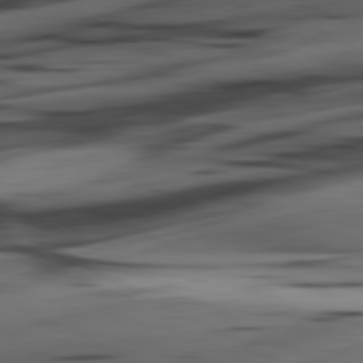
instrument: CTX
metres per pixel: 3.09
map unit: lApd
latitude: 80.9514
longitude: -84.8191
